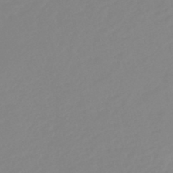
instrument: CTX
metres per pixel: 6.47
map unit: lHb
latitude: -45.1998
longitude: 79.1242
